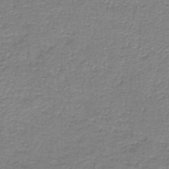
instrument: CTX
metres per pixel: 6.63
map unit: HNb
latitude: -44.8597
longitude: 52.8785
